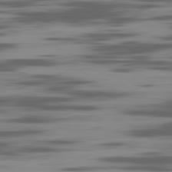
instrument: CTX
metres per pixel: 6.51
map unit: Ap
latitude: -82.0661
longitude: -69.4804
